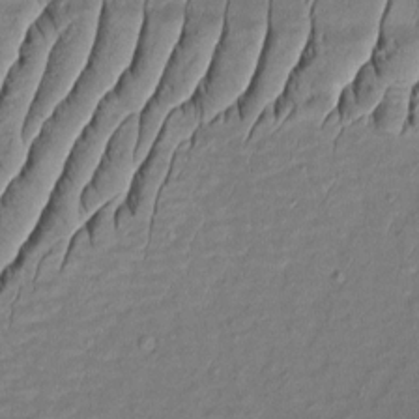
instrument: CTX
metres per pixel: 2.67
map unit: Aa
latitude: 8.8569
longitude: -131.7450
